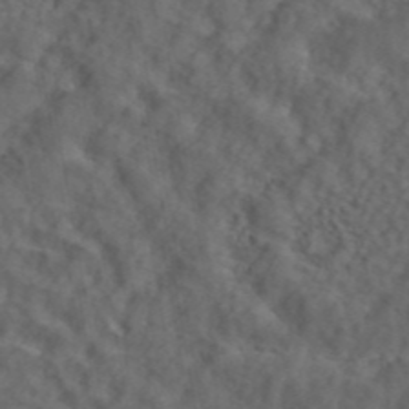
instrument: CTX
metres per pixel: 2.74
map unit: ANa
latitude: 44.1011
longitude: 24.0283
